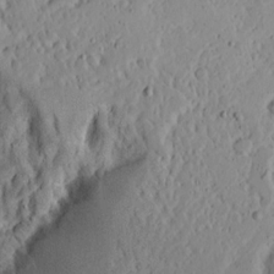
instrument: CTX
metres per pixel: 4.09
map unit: Aa
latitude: 14.0822
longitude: -140.3278
